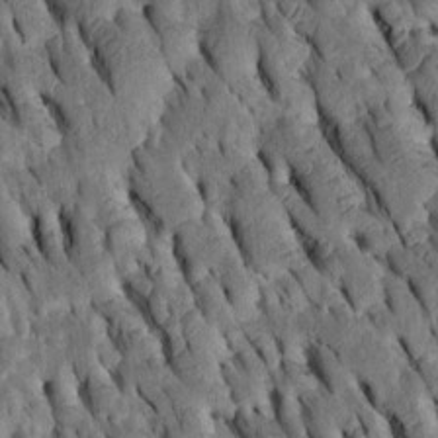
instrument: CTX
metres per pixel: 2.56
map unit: Htu
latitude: -3.0675
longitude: 151.1620
